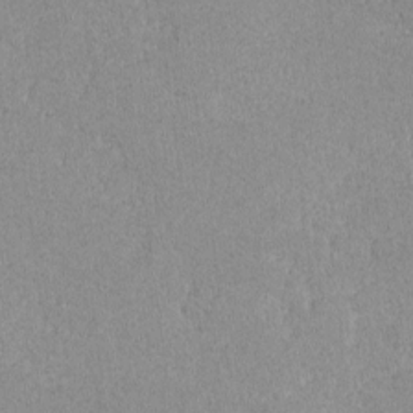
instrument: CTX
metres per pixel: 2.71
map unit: lAvf
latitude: -8.6329
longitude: -113.1781
